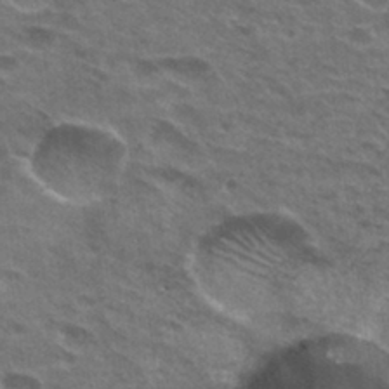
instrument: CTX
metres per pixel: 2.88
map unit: Hto
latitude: 30.6680
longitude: -44.8758
